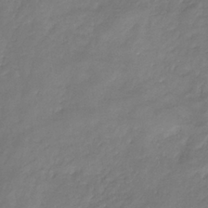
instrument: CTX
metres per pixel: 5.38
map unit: eHb
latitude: -30.3117
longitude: 71.4077
